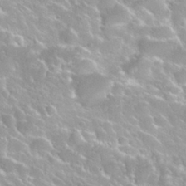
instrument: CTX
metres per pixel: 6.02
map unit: Nhu
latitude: 27.7639
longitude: -51.1403
